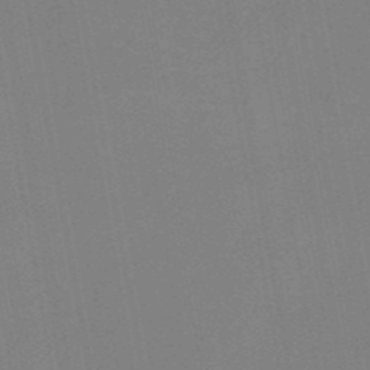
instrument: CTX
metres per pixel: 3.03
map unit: HNb
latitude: -50.5952
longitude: -51.5560
